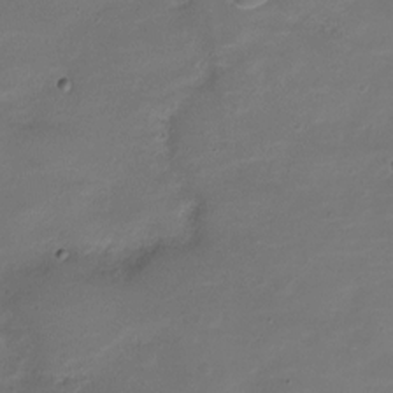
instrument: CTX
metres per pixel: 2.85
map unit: Nve
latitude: -20.8974
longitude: 104.3117
